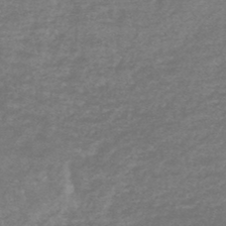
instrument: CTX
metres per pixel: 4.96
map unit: HNb
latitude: -49.3510
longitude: -51.8583
